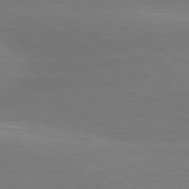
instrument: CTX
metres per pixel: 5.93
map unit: lApd
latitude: 80.9136
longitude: -150.8002
